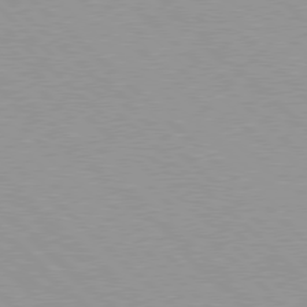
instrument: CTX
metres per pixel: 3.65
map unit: Hpe
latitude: 77.8016
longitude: -153.5182
